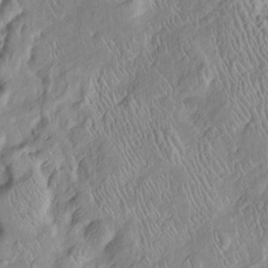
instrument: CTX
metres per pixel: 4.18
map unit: Htu
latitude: -6.6707
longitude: 153.3320
